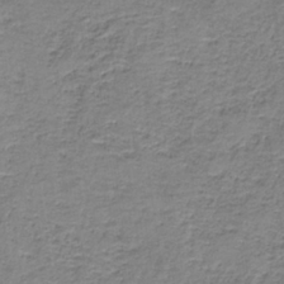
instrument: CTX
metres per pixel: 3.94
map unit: eAb
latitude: -37.1620
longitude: 52.9730
